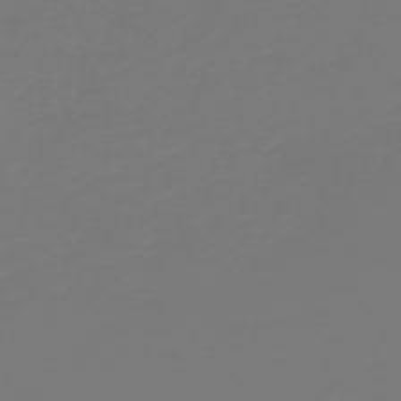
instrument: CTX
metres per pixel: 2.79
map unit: HNb
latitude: -46.5951
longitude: 51.8989
